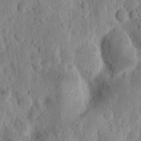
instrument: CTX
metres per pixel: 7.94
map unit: Ht
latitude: 14.3090
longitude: -74.2712
